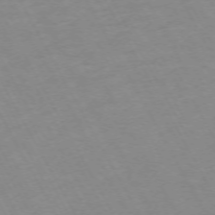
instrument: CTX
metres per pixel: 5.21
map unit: Hpe
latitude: -72.0850
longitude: 8.6518
